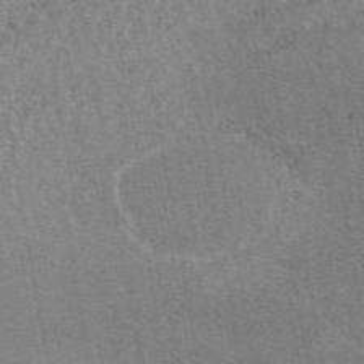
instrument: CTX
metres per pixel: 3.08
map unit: eAb
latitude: 47.3860
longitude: 114.8408
